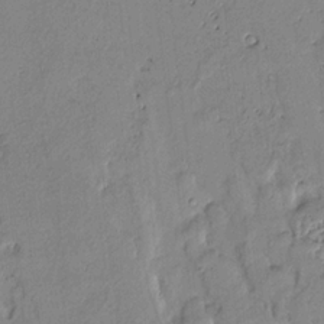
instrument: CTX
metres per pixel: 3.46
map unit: Htu
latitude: 3.5749
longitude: 152.1039
